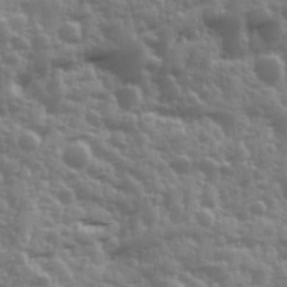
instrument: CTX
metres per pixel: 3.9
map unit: Ave
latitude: 12.4601
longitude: -103.5749
